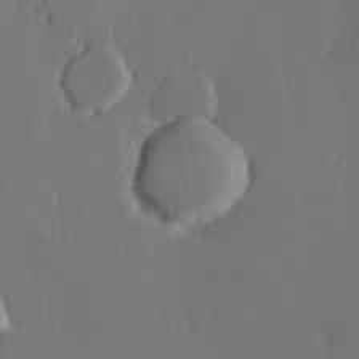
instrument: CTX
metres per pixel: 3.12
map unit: Hve
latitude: 22.5168
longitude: 146.6707
